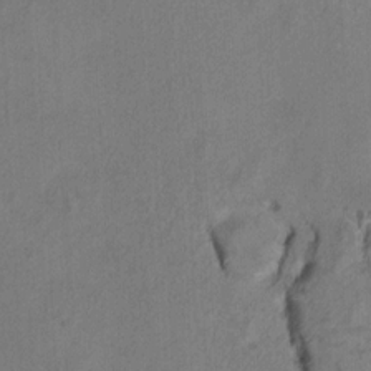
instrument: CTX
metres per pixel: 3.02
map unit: Ht
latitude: 9.5371
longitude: -32.8002
